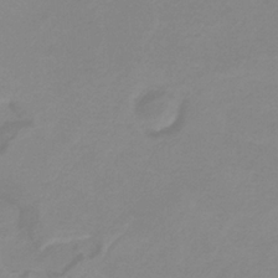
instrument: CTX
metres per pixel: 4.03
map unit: HNb
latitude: -32.4440
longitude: 60.7652
